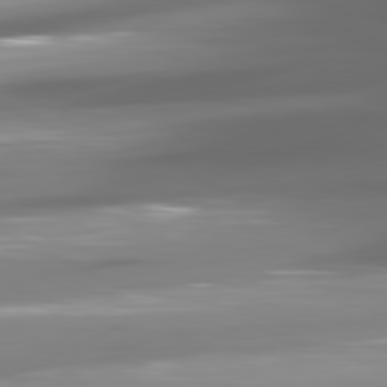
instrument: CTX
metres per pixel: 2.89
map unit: lApd
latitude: 80.7624
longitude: -145.4426
